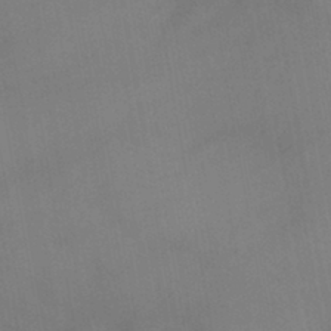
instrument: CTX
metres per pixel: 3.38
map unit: lHb
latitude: -41.8611
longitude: 77.1998
